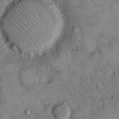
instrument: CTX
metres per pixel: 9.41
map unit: Hto
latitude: 10.7057
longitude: -59.9717
